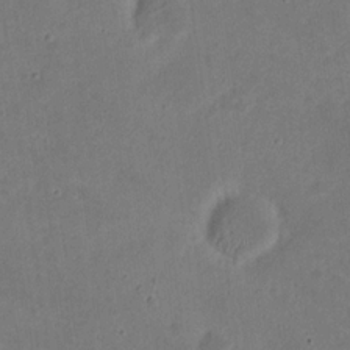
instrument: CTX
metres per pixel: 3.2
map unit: eHh
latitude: 21.0459
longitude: -71.0080
